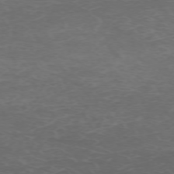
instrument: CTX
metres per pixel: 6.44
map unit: Hpe
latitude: -72.4818
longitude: 8.8975
